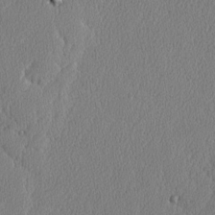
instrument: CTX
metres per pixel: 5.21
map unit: lAvf
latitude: -8.1039
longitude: -112.2144
